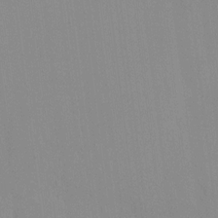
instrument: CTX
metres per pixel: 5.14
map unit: HNhu
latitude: 7.3671
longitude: -1.5560
